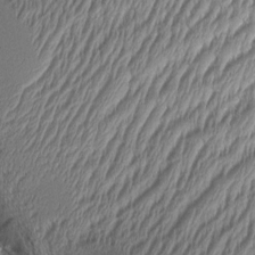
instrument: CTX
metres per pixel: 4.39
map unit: Aa
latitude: 8.3278
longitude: -129.4426
